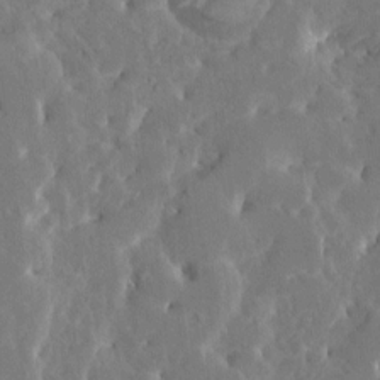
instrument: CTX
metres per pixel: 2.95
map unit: HNhu
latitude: 6.3278
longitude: -5.2915
